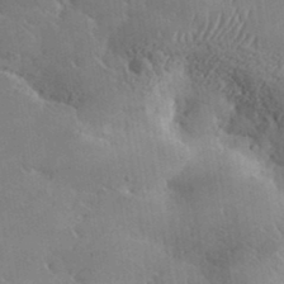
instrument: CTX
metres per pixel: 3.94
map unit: lHvf
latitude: 36.4412
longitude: -92.3089
